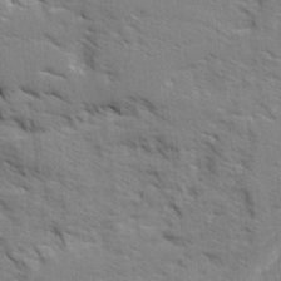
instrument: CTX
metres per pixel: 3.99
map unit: Ave
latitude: 1.8394
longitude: -110.1389
